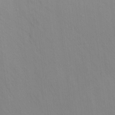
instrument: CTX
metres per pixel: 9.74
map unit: Ht
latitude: -10.5952
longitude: -45.8961
